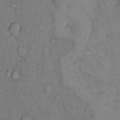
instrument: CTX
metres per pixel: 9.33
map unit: eHh
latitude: 11.3293
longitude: -62.2145
